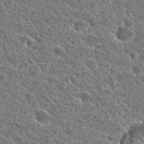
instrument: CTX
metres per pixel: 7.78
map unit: Hto
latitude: 25.1403
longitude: -46.8380
